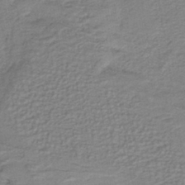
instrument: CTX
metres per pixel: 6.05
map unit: lHb
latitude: -40.3117
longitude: 53.0675
